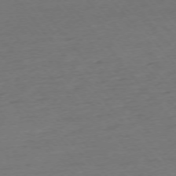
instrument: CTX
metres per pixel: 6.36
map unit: Ap
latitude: -75.5211
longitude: -82.4790
